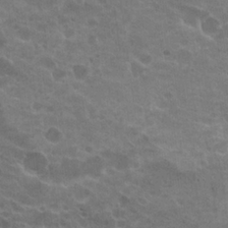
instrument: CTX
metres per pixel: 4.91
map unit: Hto
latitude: 22.4979
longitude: -38.3278
